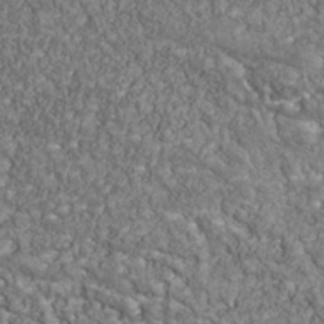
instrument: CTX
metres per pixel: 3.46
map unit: Nhu
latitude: -39.3699
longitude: -84.0444
